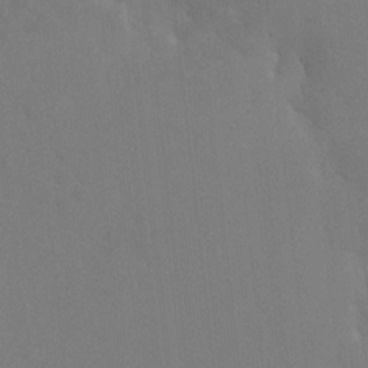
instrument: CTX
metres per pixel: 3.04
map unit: HNhu
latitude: 7.3104
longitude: 3.7666
